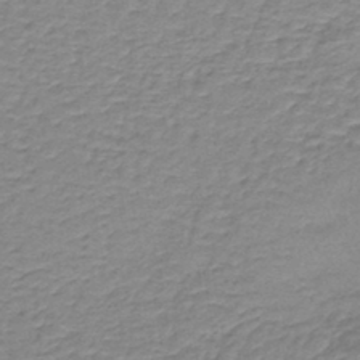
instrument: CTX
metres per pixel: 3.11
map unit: lHb
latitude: -41.9178
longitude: 60.1039
